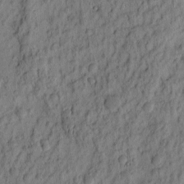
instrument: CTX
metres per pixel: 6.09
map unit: eHh
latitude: -2.2928
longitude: 17.5588
